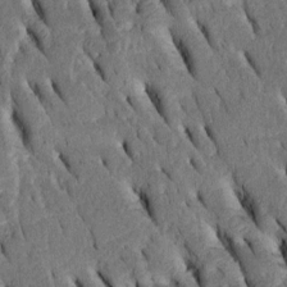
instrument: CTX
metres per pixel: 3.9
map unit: Htu
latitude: -2.3495
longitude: 151.2564
